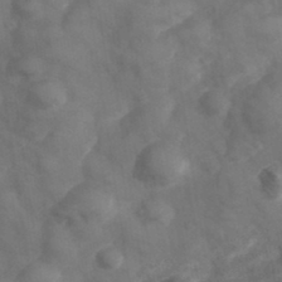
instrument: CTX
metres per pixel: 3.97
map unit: Hve
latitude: 33.3293
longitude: 151.4265
